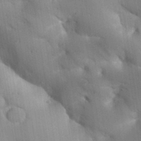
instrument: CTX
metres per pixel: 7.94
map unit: Aa
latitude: 33.0836
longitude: -144.7246
